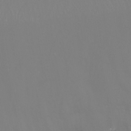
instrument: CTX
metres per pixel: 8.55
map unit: Aa
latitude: -13.5021
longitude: -59.8772
